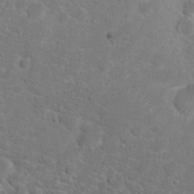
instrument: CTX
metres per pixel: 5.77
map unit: Hto
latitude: 19.3670
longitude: -38.5735
